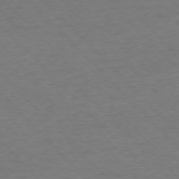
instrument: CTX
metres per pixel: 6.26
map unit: Ap
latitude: -76.7841
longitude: -94.8191
